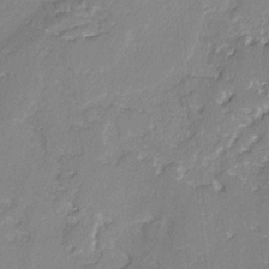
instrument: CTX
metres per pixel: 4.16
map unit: lAvf
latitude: -2.7274
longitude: -108.4223
